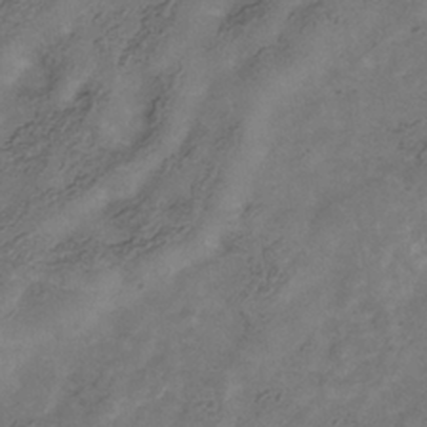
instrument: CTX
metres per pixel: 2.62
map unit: Hve
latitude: -35.0486
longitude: 89.9178
